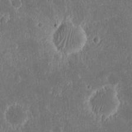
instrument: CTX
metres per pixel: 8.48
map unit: eHh
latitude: 16.6491
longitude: -73.0648
